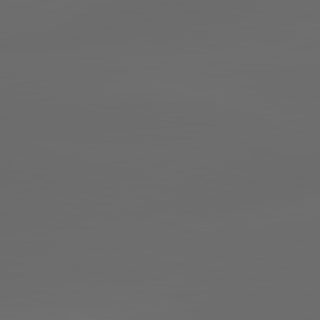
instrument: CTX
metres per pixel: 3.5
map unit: lApd
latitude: 83.0647
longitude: -137.6127
